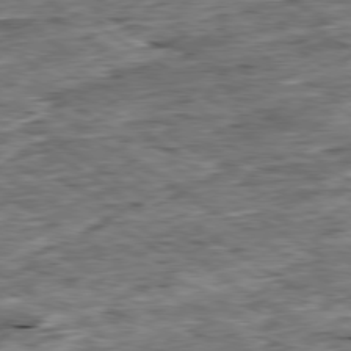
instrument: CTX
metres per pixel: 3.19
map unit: Ap
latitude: -79.7099
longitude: -84.8758
